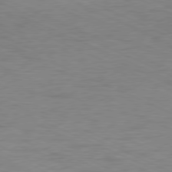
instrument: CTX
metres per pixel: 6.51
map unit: Ap
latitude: -78.3873
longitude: -73.4616
